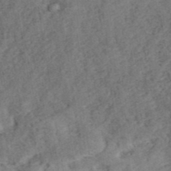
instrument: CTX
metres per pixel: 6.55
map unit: ANa
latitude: 42.2523
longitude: 17.8612
